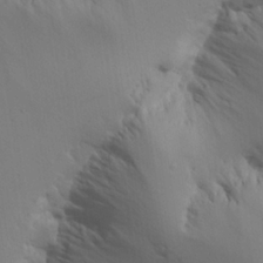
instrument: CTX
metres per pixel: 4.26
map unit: lHvf
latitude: 22.1011
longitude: 145.9178
